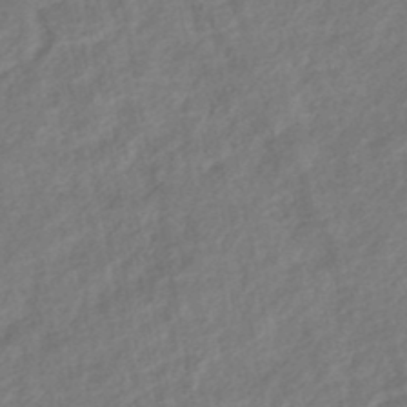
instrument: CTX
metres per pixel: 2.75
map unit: HNhu
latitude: -45.3888
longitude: 102.0283
